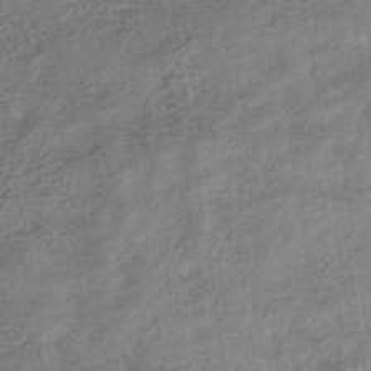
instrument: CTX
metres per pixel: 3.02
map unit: eHb
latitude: -33.9745
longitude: 77.7478
